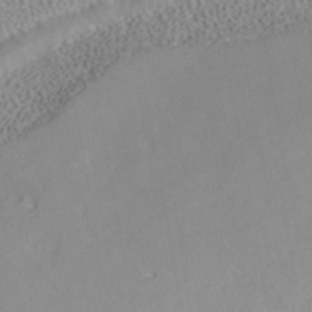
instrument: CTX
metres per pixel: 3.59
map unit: ANa
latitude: 40.3467
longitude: 23.7100
